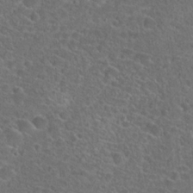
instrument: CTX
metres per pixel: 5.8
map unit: Hto
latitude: 23.9717
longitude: -45.7449
